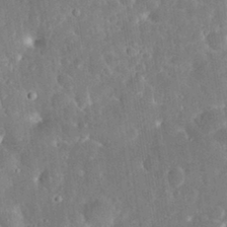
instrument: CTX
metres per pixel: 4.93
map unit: eHh
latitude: 31.9717
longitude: -59.9150
